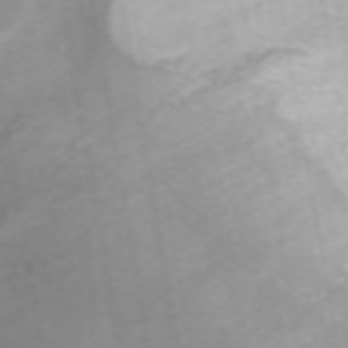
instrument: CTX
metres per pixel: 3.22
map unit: ANa
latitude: 45.1403
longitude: 22.4062
